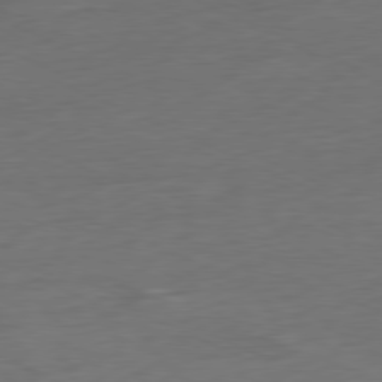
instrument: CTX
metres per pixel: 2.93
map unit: Ap
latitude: -80.3307
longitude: -92.3656
